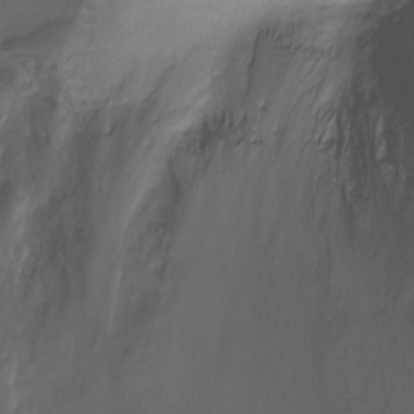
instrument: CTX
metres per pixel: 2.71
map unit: Ht
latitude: -6.8786
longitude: -27.2915
